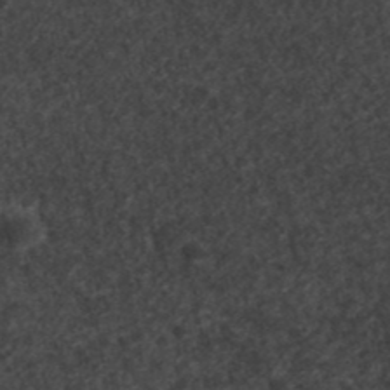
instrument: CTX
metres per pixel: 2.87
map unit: ANa
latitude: 41.6127
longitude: 26.8596
